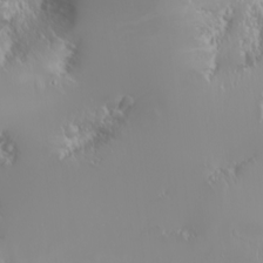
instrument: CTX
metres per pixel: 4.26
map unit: Nhu
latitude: -6.4818
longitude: -89.7261
